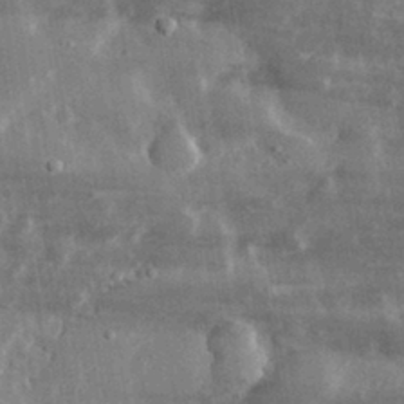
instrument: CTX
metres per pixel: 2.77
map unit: lHvf
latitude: 32.0255
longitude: -90.0255
